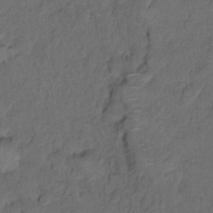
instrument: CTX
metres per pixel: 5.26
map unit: Hto
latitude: 5.8205
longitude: -36.1200
